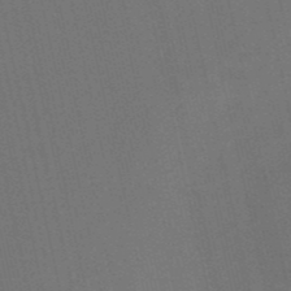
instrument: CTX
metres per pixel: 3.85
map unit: HNb
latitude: -51.9178
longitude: -48.1011
